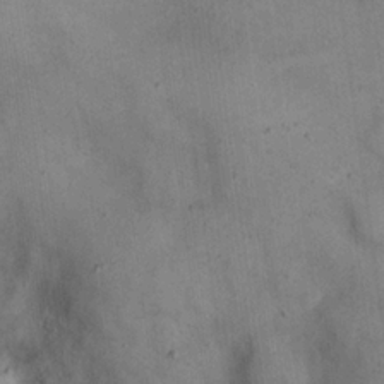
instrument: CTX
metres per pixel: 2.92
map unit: eHh
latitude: 21.9528
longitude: -60.5168
